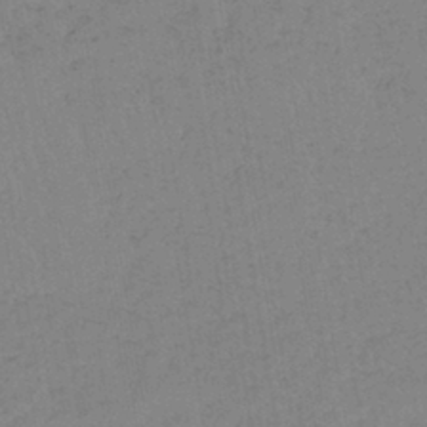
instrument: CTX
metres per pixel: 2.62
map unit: lHb
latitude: -40.2928
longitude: 67.8611
